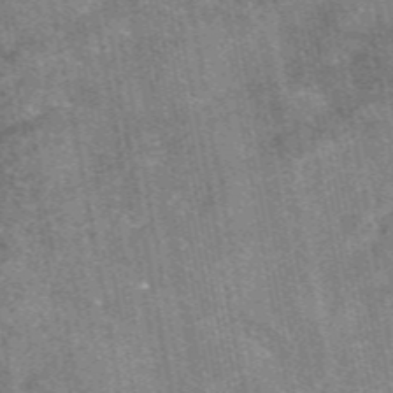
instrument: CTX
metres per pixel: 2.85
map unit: eAb
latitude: 47.5183
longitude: 122.2929
